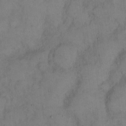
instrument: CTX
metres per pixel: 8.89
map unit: eHh
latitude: 14.5546
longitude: -62.2712
